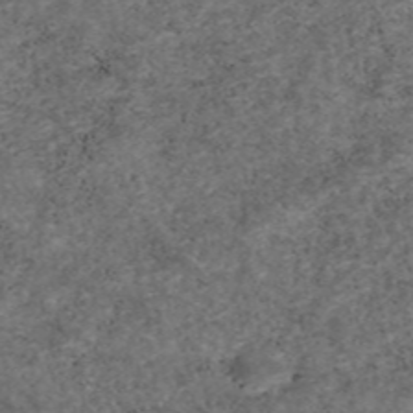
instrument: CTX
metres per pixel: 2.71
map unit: eAb
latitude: 46.3657
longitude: 118.1039
